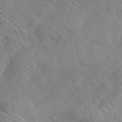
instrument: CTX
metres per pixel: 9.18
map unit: lHvf
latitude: 37.3293
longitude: -90.6868
